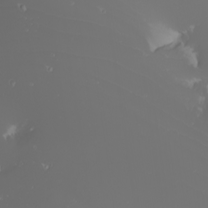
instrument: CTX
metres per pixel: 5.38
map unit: Nhu
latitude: -7.1053
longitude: -95.4427
